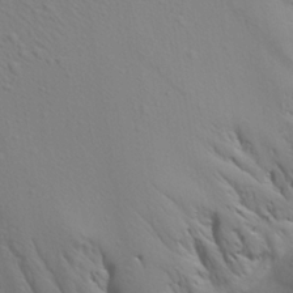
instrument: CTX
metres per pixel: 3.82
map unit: Aa
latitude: 18.8569
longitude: -142.1767
